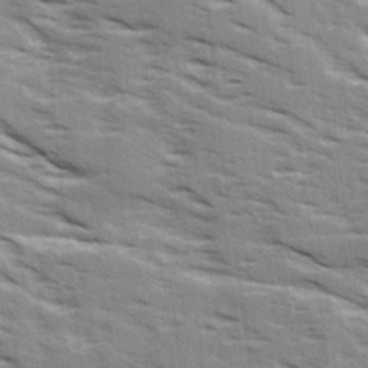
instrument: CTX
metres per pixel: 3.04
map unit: Ave
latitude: 16.4790
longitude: -129.8583
